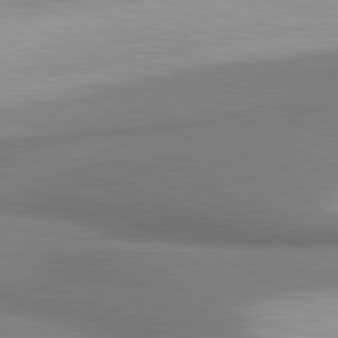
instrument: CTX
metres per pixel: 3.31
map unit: lApd
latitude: 81.1403
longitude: 161.9556
